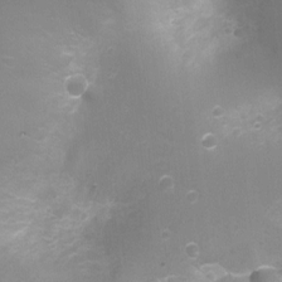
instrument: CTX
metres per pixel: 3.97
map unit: Ht
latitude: -9.3132
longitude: -24.0633
